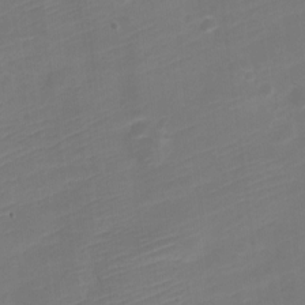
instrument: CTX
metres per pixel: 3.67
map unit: Nve
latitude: -21.1998
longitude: 106.7275
